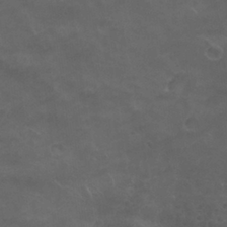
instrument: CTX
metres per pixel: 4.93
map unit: Nhu
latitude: 26.3845
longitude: -52.8380
